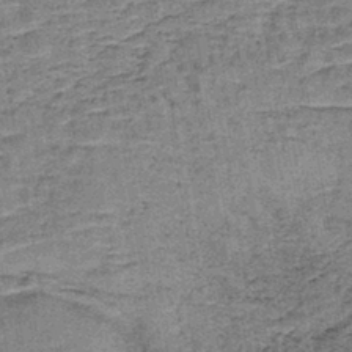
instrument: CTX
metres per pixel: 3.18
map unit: lHb
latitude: -41.1998
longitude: 58.0849
